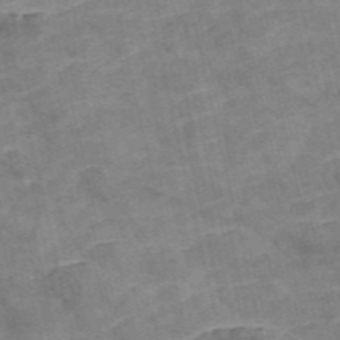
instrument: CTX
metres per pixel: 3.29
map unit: Nve
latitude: -57.0864
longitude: 54.3306
